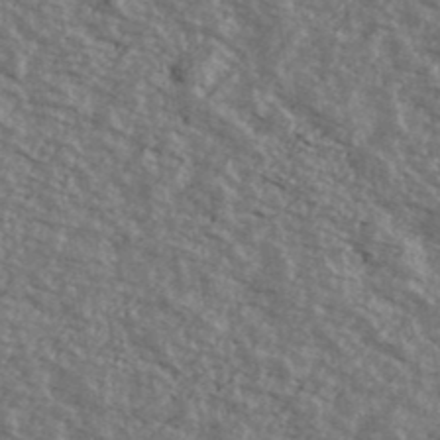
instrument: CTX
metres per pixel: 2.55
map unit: Ave
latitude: 40.4789
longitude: -109.5182
